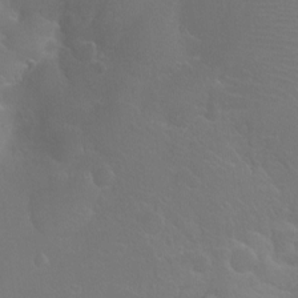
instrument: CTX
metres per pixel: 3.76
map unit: Ht
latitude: -2.7085
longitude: -24.8946
